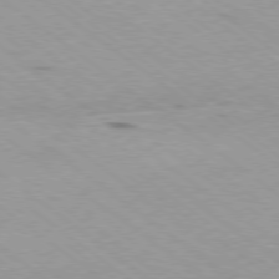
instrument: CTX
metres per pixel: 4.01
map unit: Ap
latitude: -79.1998
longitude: -99.9528
